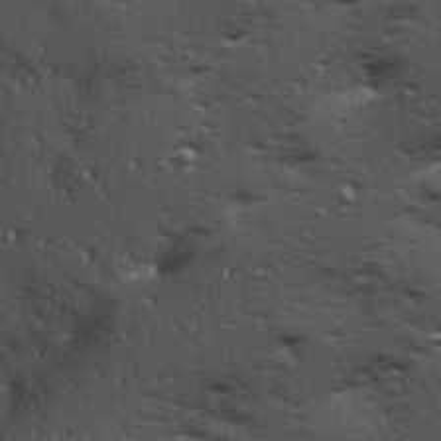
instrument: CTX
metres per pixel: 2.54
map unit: Hve
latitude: 24.3089
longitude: -96.5168
